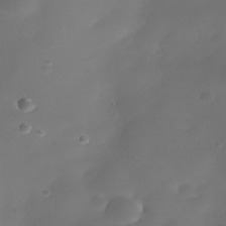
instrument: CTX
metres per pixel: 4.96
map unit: Nhe
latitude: -36.8219
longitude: -117.8017
